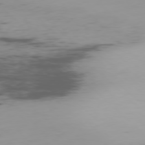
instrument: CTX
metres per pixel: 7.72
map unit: Ap
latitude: -77.8422
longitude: -65.0458
